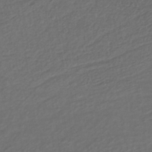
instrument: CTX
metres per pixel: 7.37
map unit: lHb
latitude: -38.8786
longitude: 70.8219
